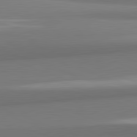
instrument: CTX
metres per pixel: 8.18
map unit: lApd
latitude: 82.2333
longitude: 169.7099
